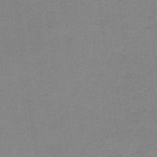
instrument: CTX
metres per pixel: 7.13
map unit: HNb
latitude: -34.9920
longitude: 54.5574
